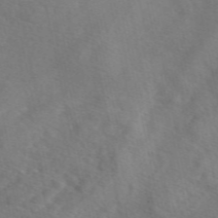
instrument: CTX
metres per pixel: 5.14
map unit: eAb
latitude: 49.6694
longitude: 119.4832
